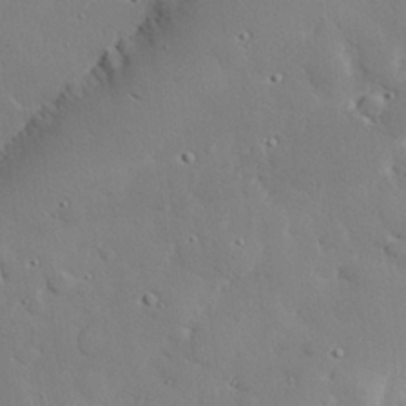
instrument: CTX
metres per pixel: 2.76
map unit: eHh
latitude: 28.3278
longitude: -81.3859
